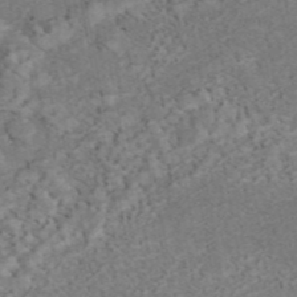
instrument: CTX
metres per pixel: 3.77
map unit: eAb
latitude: 45.1025
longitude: 124.2550
